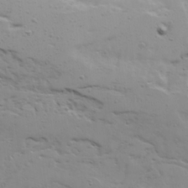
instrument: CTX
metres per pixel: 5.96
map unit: Ave
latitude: 22.9703
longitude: -132.0444
